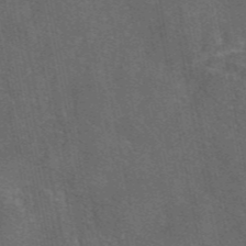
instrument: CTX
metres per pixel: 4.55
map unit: eAb
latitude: 45.9528
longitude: 108.5763
